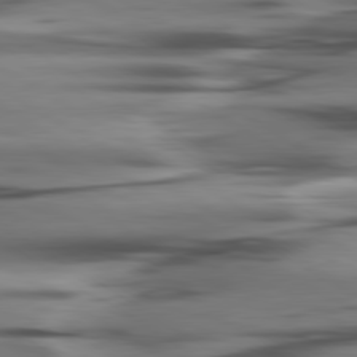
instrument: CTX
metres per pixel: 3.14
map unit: lApd
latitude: 80.3278
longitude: -121.6694
